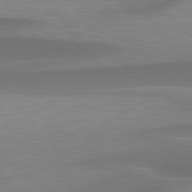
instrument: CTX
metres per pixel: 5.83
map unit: lApd
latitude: 79.5182
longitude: -94.3845
